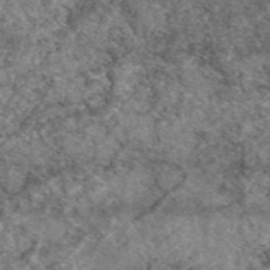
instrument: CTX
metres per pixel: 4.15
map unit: eAb
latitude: 49.4993
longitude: 110.4062
